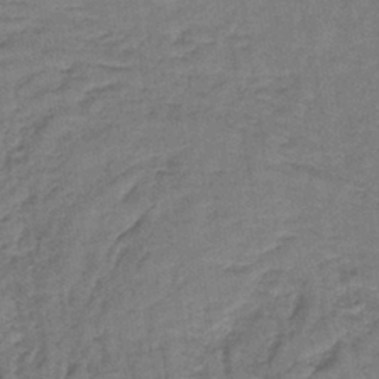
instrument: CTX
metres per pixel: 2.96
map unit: HNb
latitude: -35.7667
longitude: 57.2565
